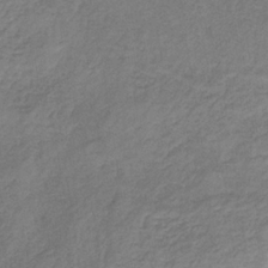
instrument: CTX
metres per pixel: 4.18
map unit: HNb
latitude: -32.6519
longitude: 56.6329
